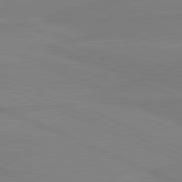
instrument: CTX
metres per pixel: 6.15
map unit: lApd
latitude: 81.3671
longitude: -179.2537
